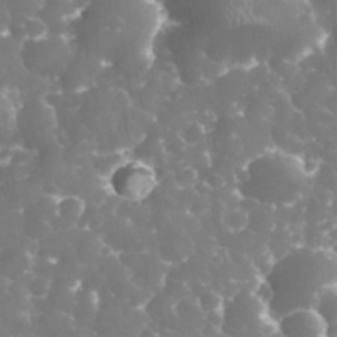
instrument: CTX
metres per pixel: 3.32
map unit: eHh
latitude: 33.7261
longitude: -63.4238
